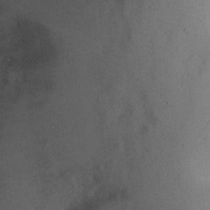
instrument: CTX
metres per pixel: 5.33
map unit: Nhu
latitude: 0.8191
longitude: -18.2144
